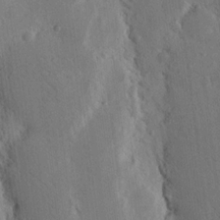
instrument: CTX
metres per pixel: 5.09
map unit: Nhu
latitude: 15.8017
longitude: -78.0822
